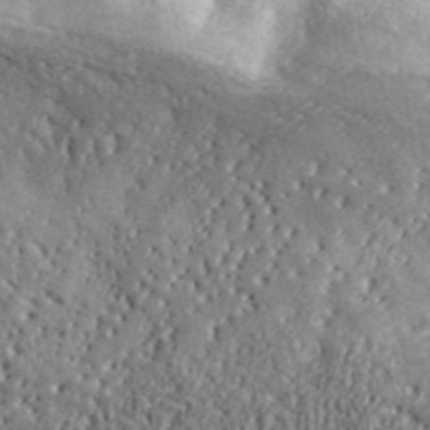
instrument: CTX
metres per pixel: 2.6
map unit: ANa
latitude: 42.6680
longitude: -89.2348
